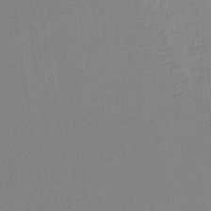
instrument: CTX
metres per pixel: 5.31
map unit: lHb
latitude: -38.1228
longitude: 69.0108
